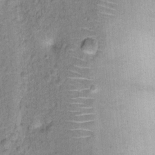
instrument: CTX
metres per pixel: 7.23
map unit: Ht
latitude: 8.7057
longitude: -38.1200
